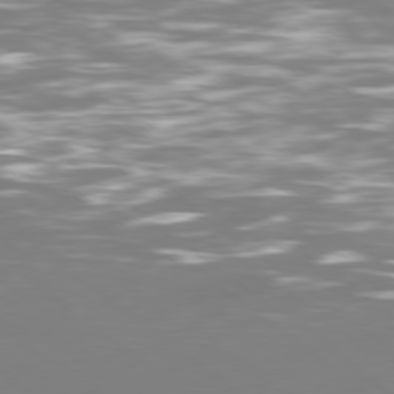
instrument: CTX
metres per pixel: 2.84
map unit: Ap
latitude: -79.6910
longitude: -60.9891
